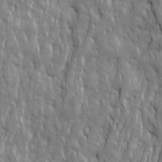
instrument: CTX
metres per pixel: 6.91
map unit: Ave
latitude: 16.0633
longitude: -134.4034
